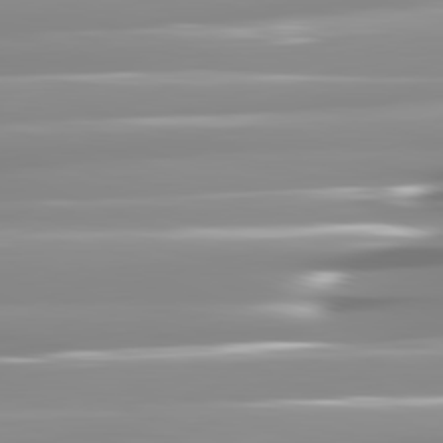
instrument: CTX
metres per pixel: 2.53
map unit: lApd
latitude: 81.9339
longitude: -139.1781
